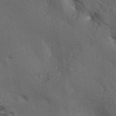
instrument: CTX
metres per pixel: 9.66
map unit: lAa
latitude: -7.0108
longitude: -125.1592
